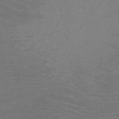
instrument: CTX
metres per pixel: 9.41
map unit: HNb
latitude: -49.2565
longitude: -46.3845
